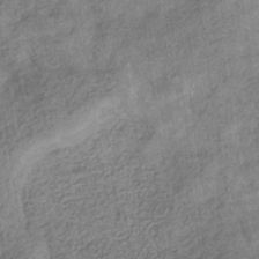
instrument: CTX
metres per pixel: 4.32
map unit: eHb
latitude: -34.3495
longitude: 77.9178
